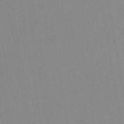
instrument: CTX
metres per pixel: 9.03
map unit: lHb
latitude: -44.1417
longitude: 63.1431
